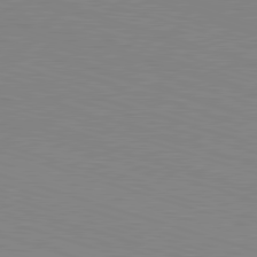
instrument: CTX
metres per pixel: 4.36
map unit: Hpe
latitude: -82.8786
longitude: 7.0297
